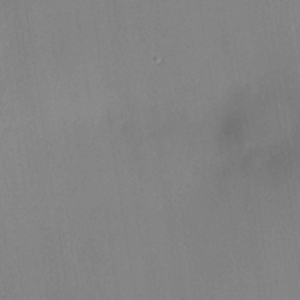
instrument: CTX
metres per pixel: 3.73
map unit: HNhu
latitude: 13.2159
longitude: 12.2362
